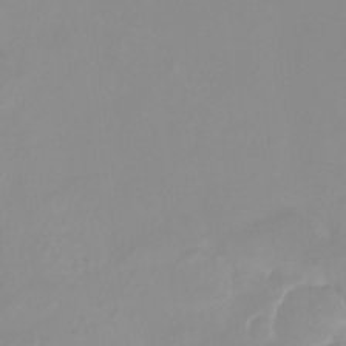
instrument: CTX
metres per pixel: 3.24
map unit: eHh
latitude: -4.6329
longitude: -77.4048
